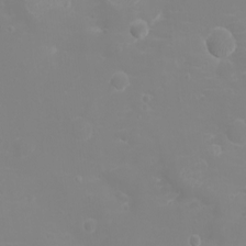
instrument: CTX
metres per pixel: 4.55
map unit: eHh
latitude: -2.9919
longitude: -75.5560
